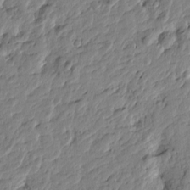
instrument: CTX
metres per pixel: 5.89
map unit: Htu
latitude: -3.5210
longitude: 179.4832
